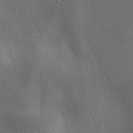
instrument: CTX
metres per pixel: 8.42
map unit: Ave
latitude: 22.1578
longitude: -136.9892
